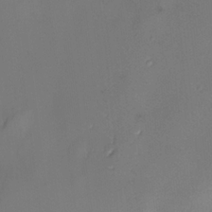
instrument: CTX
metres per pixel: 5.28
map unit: eHh
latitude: -22.3873
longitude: 15.6911
